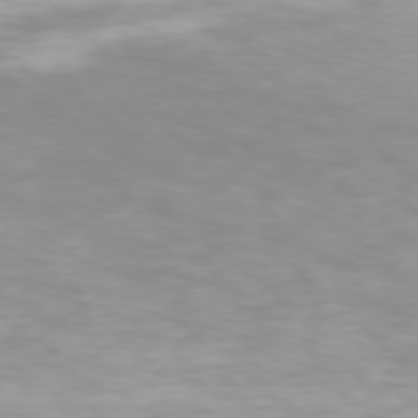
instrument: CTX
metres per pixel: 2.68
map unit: Hpe
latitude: 77.3103
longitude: -162.3279
